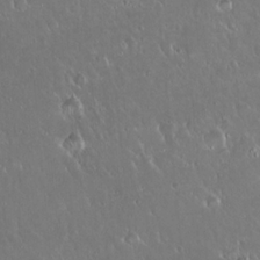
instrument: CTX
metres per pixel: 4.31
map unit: Hto
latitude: 18.8569
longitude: -57.7827
